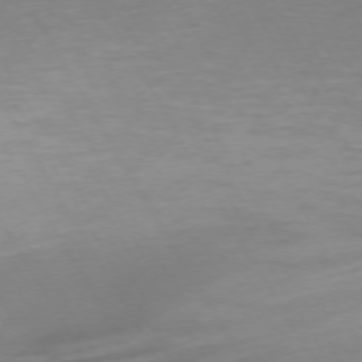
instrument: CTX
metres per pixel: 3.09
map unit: Ap
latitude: -74.3685
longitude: -68.8569
